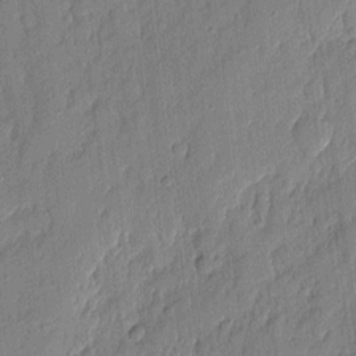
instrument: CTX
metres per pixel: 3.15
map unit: eHh
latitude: 4.3089
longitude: -76.6679
